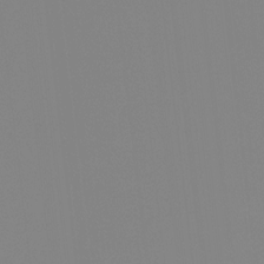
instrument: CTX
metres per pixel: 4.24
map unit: Hto
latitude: -8.0094
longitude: -50.1766
